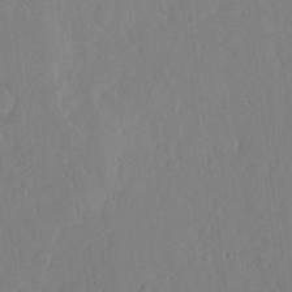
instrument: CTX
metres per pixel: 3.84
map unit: lHvf
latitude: 17.3671
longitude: -114.6490
